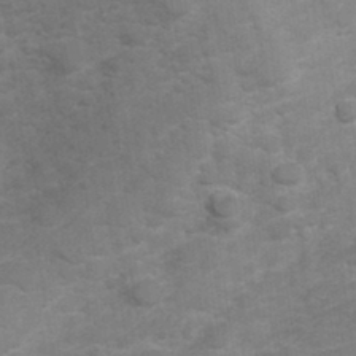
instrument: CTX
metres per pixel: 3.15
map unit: Hve
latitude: 32.4412
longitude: 151.8800
